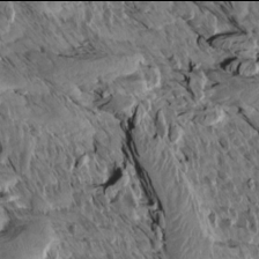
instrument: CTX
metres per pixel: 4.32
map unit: Aa
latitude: 13.9906
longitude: -143.5560
